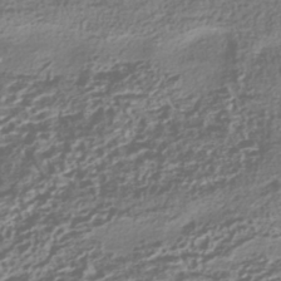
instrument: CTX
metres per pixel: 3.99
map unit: HNhu
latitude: -42.7085
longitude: 106.5763
